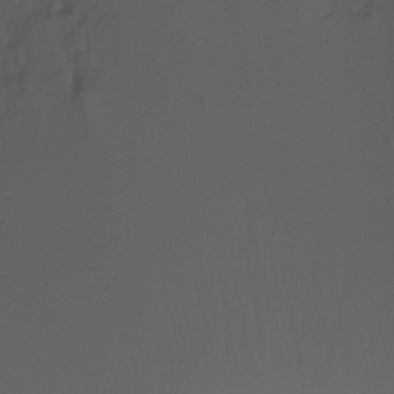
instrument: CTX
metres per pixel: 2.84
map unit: Ht
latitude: -10.0850
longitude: -29.6316
